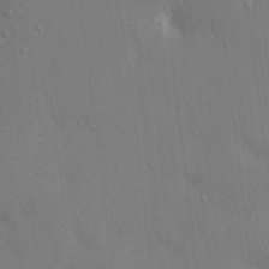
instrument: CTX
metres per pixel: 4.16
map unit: lAa
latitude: 17.8583
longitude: -139.1214
